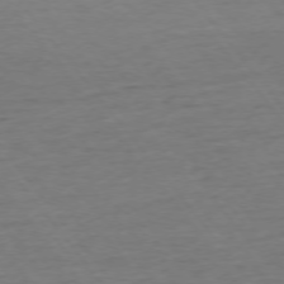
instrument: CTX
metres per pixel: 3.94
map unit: Ap
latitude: -75.6533
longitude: -89.1404
